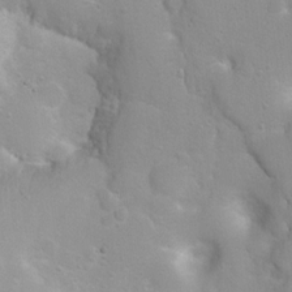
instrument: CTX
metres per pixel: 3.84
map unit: Nhu
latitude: 3.8016
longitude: -26.3467
